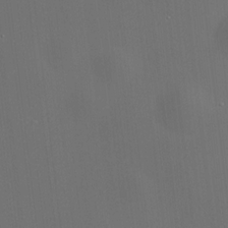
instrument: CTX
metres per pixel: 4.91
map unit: HNhu
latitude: 10.4979
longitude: 10.3684
